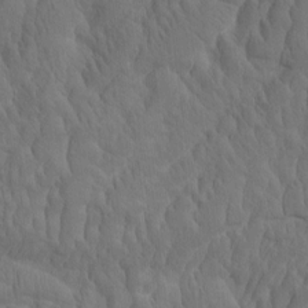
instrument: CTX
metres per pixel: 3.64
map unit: eHh
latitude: -1.8612
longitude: 15.5210
